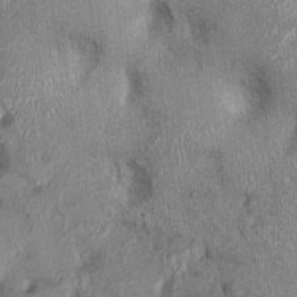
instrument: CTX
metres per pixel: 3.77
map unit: Ht
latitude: -1.3510
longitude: -13.4994
